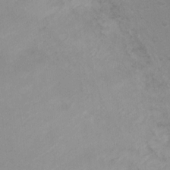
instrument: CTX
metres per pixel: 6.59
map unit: Ht
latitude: 2.2522
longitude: -25.6693
